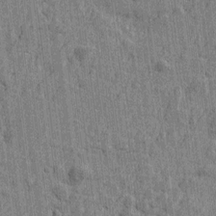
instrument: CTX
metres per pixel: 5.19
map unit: Htu
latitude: -4.4629
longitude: -179.3860
